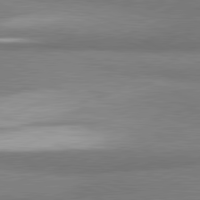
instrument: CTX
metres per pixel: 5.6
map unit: lApd
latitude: 81.4993
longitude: 164.5385
